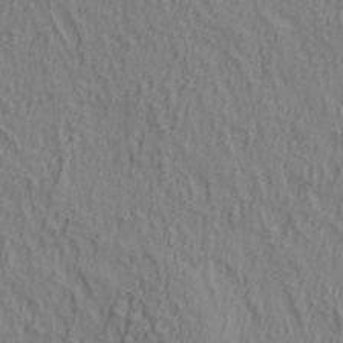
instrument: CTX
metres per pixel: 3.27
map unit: lAa
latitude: 5.1592
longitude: -114.3089
